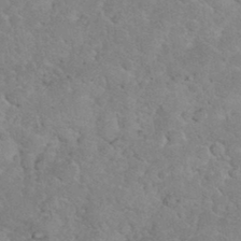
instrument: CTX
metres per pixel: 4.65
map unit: eHh
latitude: 35.5371
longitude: -64.3467
